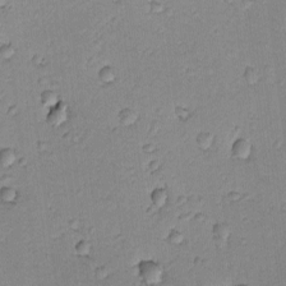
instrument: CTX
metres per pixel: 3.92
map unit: lAvf
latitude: -8.5952
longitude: -119.6883
